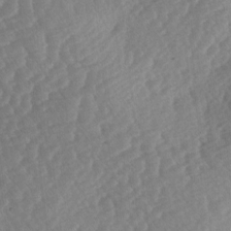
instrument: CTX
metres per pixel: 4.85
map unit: lAa
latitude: -3.5210
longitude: -127.2726
